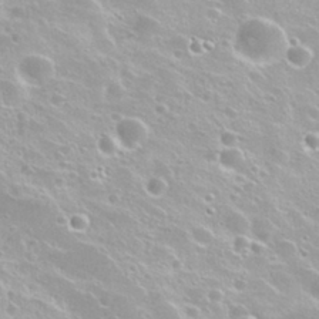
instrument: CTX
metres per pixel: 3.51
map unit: Nhu
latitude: 27.9717
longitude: -50.9702
